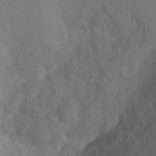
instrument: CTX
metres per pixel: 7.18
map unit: Ht
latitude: 0.2522
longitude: -46.1956
